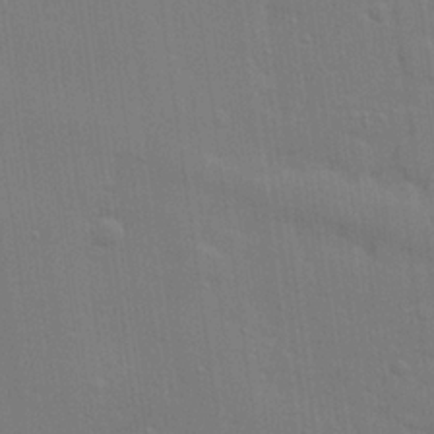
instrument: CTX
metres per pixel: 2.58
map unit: lHvf
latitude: 22.5924
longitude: 142.1605
